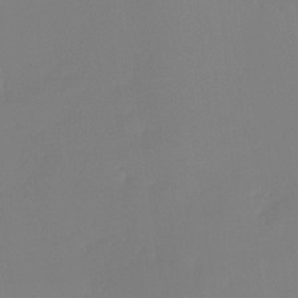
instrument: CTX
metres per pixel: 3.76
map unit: Ht
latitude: -14.1039
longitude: -51.8583
